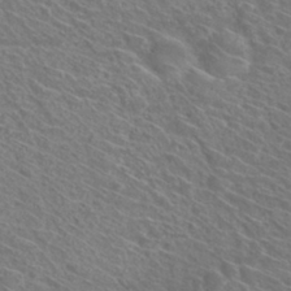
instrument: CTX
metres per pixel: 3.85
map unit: Hto
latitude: 30.6869
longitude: -47.0270
